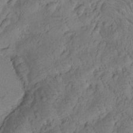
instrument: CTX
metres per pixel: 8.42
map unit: Htu
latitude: -0.2740
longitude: 174.9352
